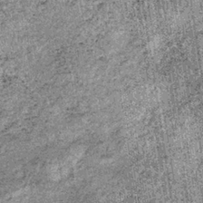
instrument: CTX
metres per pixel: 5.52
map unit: lHb
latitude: -37.1053
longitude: 67.0676
